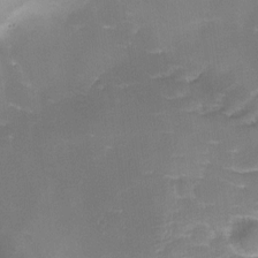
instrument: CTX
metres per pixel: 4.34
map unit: Ave
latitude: -8.3684
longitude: -122.8002
